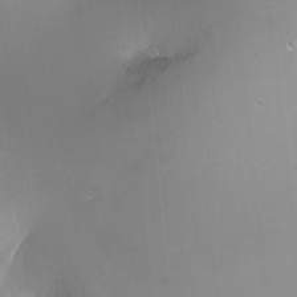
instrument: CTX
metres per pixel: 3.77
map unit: Ht
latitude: -14.8975
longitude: -40.9324
